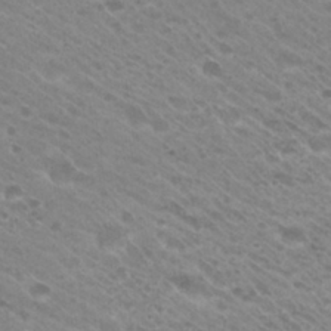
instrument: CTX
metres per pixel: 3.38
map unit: Hto
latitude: 26.7435
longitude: -35.6316
